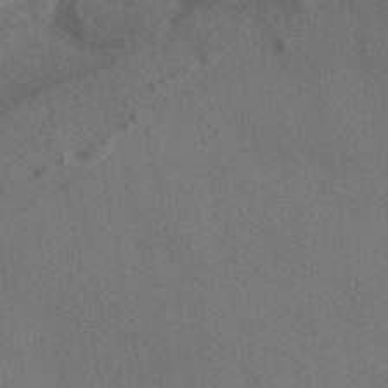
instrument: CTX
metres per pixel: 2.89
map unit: eAb
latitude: 46.8002
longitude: 116.4440
